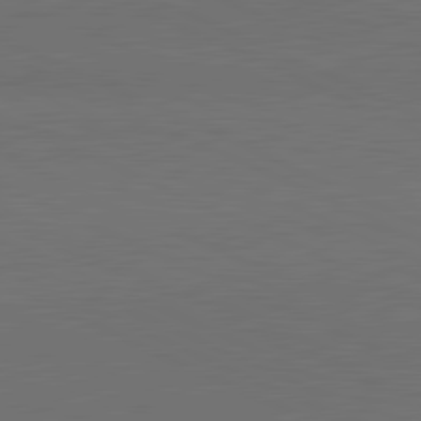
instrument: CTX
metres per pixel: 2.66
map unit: lApd
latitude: 81.6505
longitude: 153.6533
